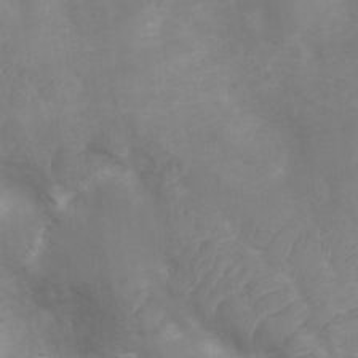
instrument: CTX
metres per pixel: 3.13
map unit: Ht
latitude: 3.0269
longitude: -27.2159
